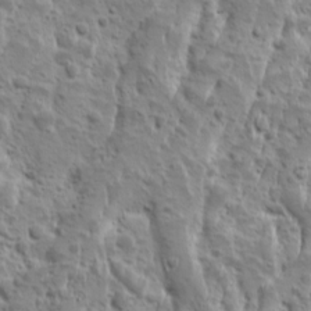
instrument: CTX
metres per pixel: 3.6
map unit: Ave
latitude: 10.4034
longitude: -104.8191
